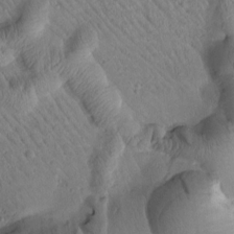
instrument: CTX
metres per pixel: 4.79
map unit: Htu
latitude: 2.3089
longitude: 177.5021
